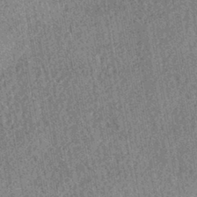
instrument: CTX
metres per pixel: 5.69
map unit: HNhu
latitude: -42.8219
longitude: 98.1228
